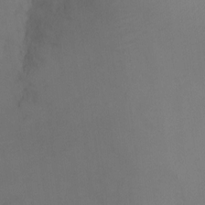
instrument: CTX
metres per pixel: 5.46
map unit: Ht
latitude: -10.0661
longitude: -33.5182
